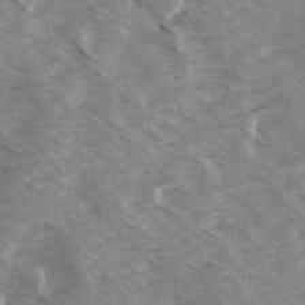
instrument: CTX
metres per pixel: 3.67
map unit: Ave
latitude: 14.2712
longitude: -103.3670
